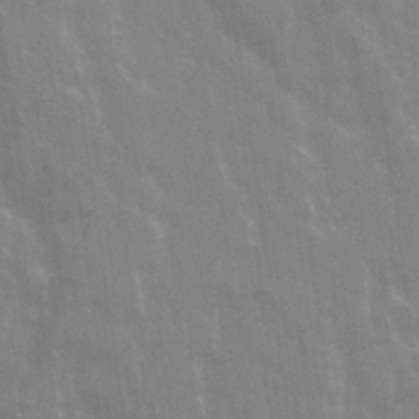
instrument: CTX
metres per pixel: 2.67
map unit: Ave
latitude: 21.3293
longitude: -133.3482
